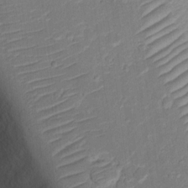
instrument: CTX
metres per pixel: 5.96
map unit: eHh
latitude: 14.1767
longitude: -70.9891
